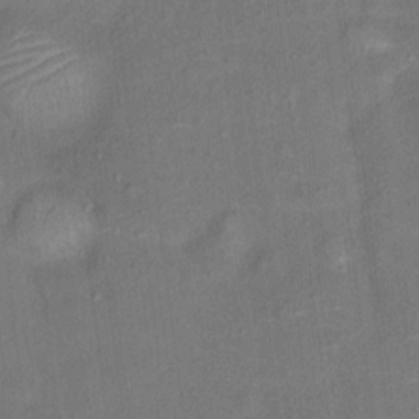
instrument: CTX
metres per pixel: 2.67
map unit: Ht
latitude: 14.2334
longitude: -40.1199
